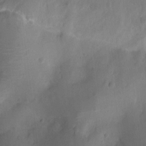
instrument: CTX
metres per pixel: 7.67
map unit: Ht
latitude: -10.1228
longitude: -22.4034
